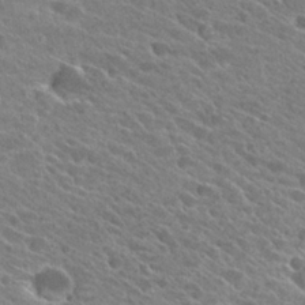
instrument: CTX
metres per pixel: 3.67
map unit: Hto
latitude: 26.1011
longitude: -41.2159
